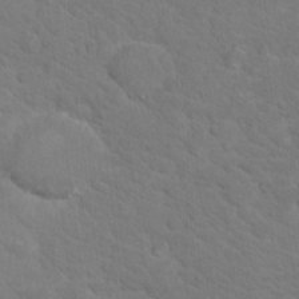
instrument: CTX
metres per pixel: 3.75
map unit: Nhu
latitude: 17.4993
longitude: -33.5749
